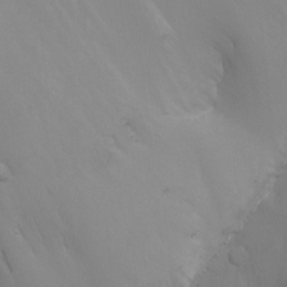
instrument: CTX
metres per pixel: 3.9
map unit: Nhu
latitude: -8.8219
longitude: -51.5182
